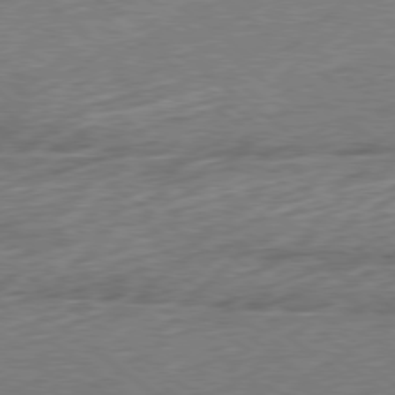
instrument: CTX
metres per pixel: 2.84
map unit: Hpe
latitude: -79.0864
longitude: -15.2159
